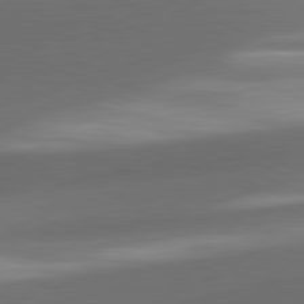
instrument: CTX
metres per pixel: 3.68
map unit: lApd
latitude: 81.4615
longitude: 133.0109
